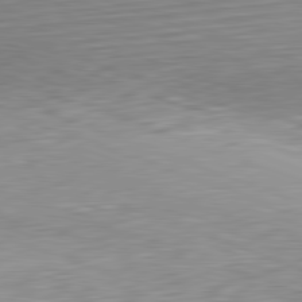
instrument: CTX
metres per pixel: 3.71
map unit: Hpe
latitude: -82.4062
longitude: 12.9731
